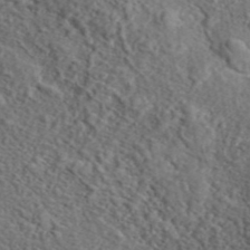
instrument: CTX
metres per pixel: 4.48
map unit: eAb
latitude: 43.2537
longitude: 115.0864
